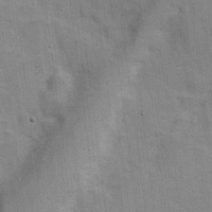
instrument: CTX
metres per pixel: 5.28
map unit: Hve
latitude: 18.3278
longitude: 151.7667
